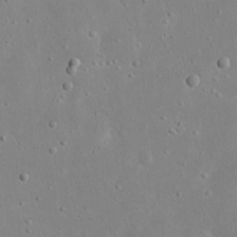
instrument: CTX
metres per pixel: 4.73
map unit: eHh
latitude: 17.4804
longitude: -71.0269
